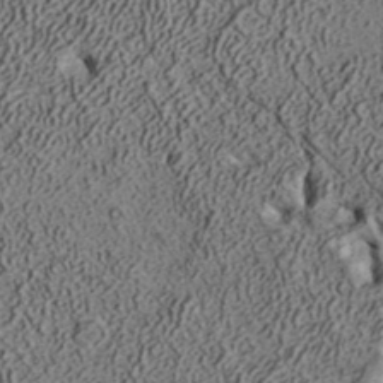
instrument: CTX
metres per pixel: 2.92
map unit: ANa
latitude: 35.7449
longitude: 12.9920
